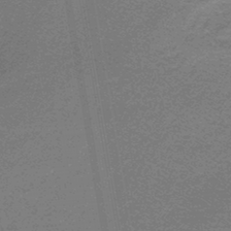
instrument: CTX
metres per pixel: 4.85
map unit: lHb
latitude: -43.9178
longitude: 62.3873
